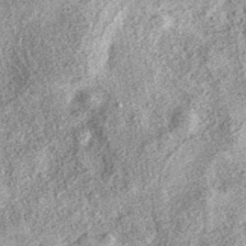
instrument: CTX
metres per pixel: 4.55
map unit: eAb
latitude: 37.5560
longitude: 106.7652
